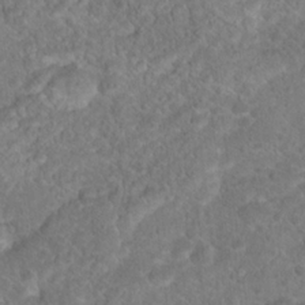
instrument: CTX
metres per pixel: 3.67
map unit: Hto
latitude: 18.4601
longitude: -37.5560
